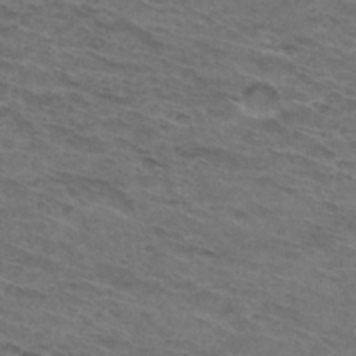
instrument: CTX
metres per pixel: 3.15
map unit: Hto
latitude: 32.1011
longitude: -47.3293
